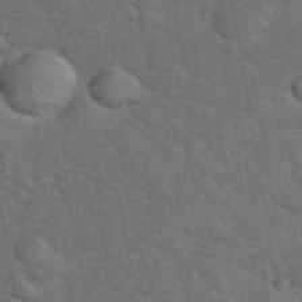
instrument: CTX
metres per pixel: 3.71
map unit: eHh
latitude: 37.8395
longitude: -66.0822
